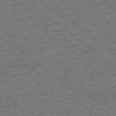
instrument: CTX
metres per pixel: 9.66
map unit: Ap
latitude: -78.1416
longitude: -83.0647
